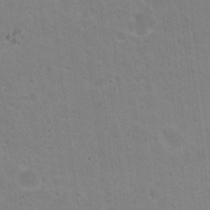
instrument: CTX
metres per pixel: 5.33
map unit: Nhu
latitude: 18.3656
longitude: -29.9717
